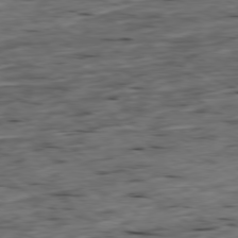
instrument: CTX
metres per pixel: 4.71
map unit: Ap
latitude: -79.3698
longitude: -89.5749
